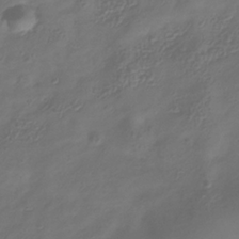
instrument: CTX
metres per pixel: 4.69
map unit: Hve
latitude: -34.8597
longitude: 88.1983
